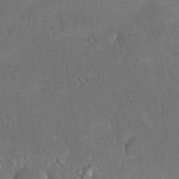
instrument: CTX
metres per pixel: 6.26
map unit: eHh
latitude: 18.4034
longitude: -65.1970
